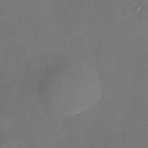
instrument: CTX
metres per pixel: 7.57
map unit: Nhe
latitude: -35.6722
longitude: -90.1767
